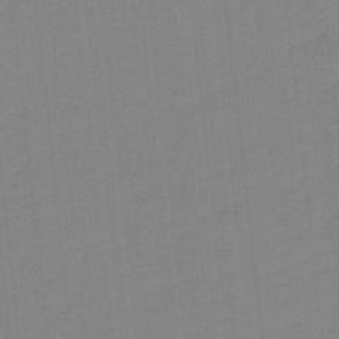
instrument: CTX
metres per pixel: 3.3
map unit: lHb
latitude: -49.3132
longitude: 81.3510
